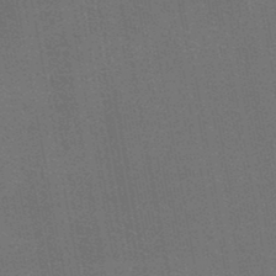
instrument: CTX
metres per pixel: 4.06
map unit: HNb
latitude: -46.8786
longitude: -39.3293
